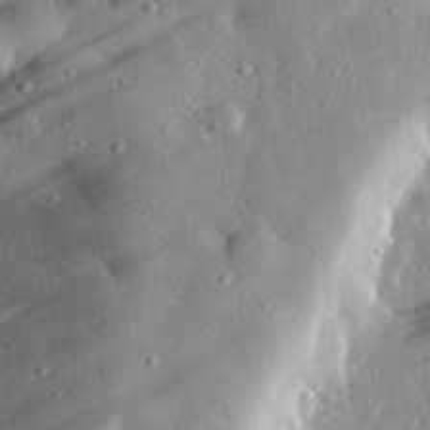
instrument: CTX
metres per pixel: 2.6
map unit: lHvf
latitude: 32.2711
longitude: -84.5168
